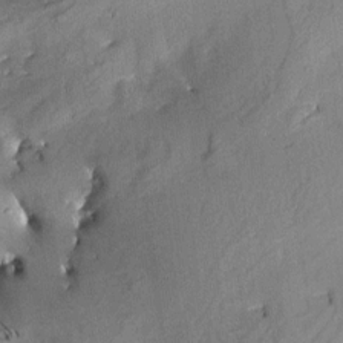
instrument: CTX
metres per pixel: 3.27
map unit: Aa
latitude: 8.3278
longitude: -142.5924
